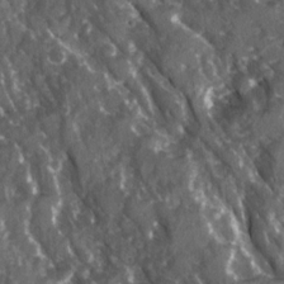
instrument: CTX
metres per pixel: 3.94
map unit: Ave
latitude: 15.5938
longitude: -131.8206
